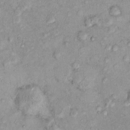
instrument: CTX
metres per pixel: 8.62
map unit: eHh
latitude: -0.1039
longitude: 16.6897
